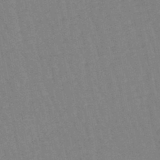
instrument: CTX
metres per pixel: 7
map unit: lHb
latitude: -46.1605
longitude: 78.4629
